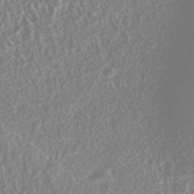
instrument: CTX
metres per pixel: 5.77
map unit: Nhu
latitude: -40.8597
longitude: -84.3467
